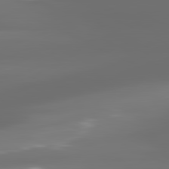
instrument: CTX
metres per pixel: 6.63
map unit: lApd
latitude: 81.2537
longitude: -136.2712
